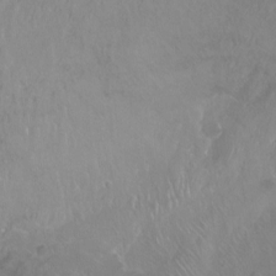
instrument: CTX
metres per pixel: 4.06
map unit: Hto
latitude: -14.2173
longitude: -43.1781
